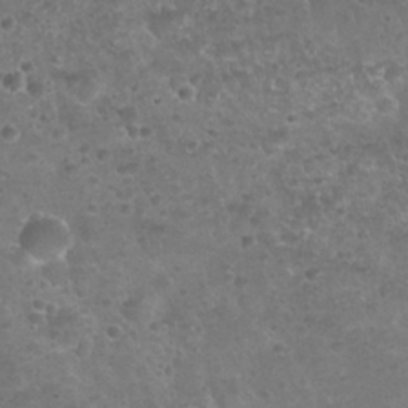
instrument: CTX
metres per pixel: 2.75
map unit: Nhu
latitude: 25.5182
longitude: -52.1578
